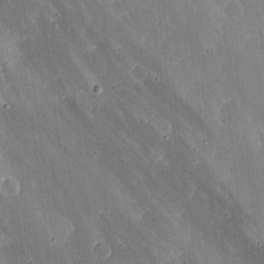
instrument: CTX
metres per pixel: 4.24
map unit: lHvf
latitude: 20.2712
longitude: -115.4048
